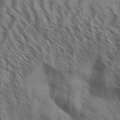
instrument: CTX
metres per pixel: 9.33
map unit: Aa
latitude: 33.1214
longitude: -138.8947
